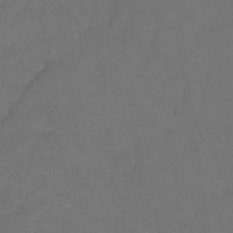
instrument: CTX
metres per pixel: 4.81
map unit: Hto
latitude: 3.3104
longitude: -32.8380
